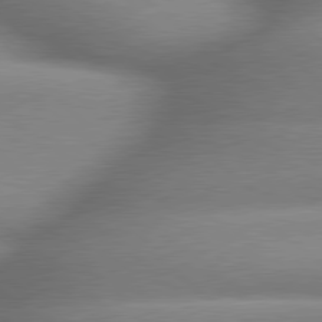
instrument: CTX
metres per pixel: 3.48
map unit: lApd
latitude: 79.5371
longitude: -163.1404
